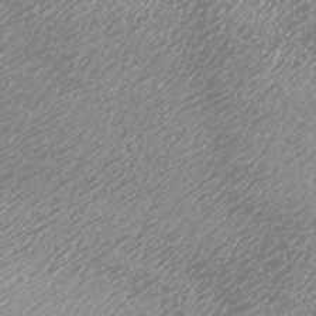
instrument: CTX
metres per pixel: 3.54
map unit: Nhu
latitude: -7.3509
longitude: -91.8394
